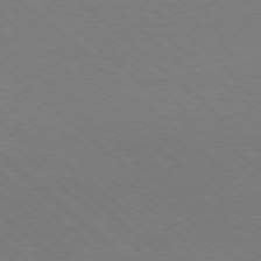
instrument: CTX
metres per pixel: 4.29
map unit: Ap
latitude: -78.2550
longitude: -84.7246
